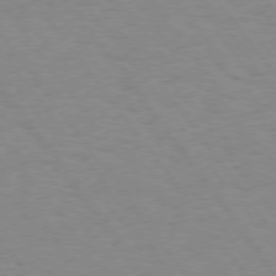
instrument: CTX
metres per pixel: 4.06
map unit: Hpe
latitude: 74.6868
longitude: -136.5357
